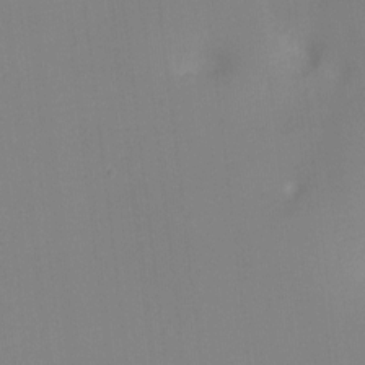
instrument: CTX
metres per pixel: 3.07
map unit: Ht
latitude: -9.0486
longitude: -24.9891
